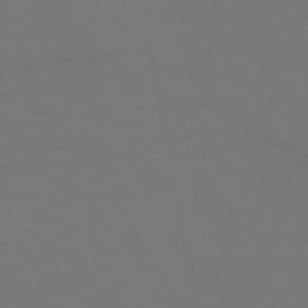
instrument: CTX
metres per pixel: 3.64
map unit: HNhu
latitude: -47.1620
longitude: 90.5196
